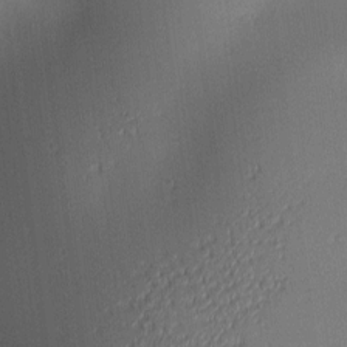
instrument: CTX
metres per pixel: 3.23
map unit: lAa
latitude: 2.6490
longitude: -116.2712
